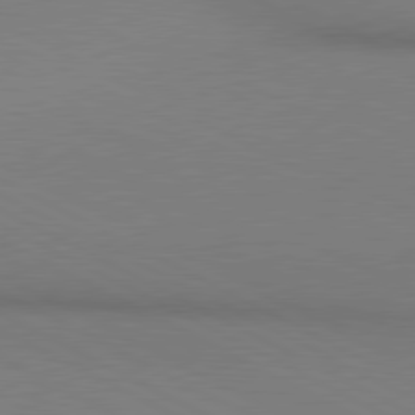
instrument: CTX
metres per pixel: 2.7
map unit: lApd
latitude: 80.6113
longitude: 145.3132
